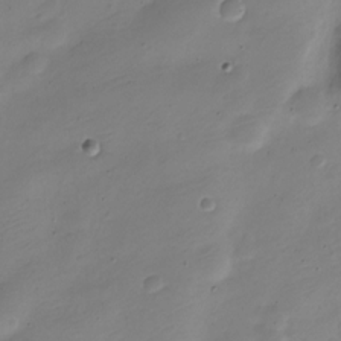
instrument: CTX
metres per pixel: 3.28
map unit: Nve
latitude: -22.3684
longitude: 105.9178
